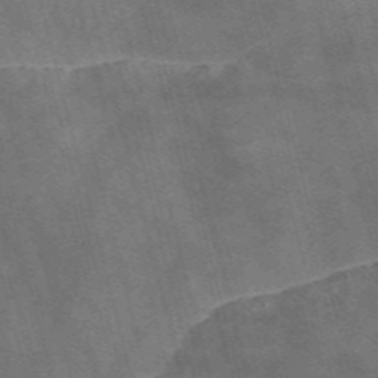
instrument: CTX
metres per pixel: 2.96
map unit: Nve
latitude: -58.7652
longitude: 66.5007
